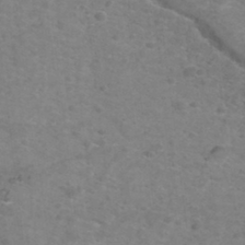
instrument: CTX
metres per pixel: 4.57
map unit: Nhu
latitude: -41.6533
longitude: -84.9514
